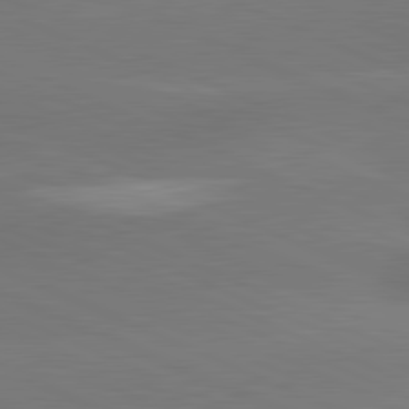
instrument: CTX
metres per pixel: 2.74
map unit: lApd
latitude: 81.7072
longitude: -155.4237
